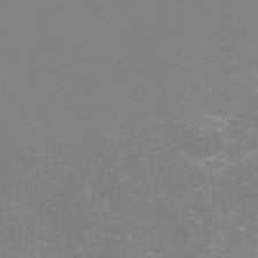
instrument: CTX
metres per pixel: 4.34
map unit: eHh
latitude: -2.7463
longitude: -75.7261
